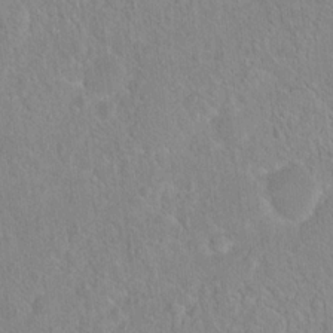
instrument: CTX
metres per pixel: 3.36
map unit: Hto
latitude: 16.7624
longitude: -39.7827
